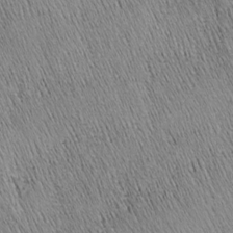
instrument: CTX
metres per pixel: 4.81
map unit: Nhu
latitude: -4.2550
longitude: -150.0444
